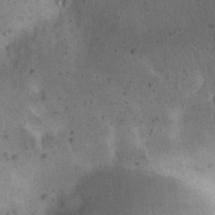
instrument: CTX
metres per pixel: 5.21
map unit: eHh
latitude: 22.8380
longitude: -70.2522
